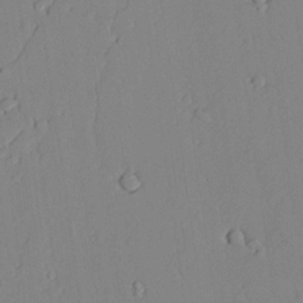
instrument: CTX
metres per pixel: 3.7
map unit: lAvf
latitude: 24.6679
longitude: -111.1025
